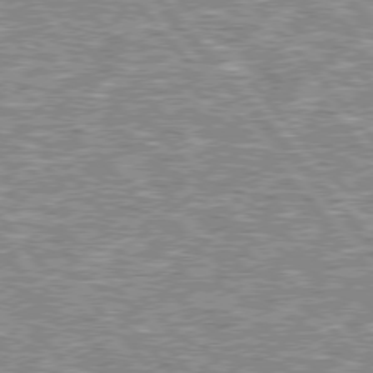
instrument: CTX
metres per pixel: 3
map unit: lApd
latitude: 76.2333
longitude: -80.2900
